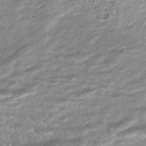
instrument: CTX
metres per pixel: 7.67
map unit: ANa
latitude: -41.7477
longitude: 109.1242
